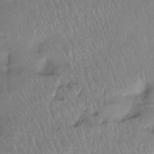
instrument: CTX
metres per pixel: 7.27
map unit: Ht
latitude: -15.1620
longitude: -44.2711
